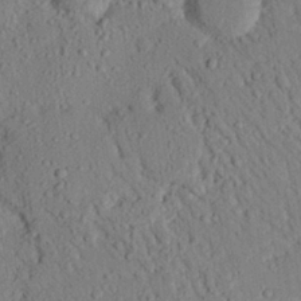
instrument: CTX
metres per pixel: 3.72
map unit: eHh
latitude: 25.7260
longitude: -80.1578
